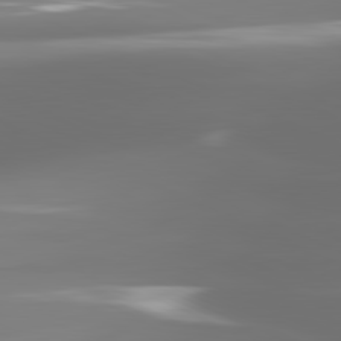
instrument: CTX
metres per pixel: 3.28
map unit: lApd
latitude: 81.7261
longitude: -136.7624
